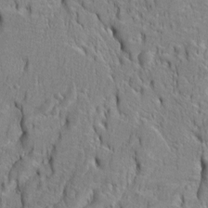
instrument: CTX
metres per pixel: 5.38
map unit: Htu
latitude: -4.9730
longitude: 152.1228
